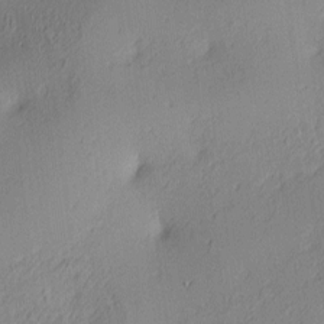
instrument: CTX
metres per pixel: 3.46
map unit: lAa
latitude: 4.1200
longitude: -115.8961
